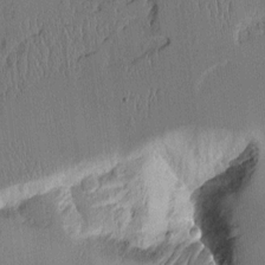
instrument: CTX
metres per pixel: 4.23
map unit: Aa
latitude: 11.6694
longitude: -127.9339
